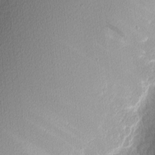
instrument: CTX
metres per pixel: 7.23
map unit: Nhu
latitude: 2.9891
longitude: -76.3089
